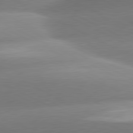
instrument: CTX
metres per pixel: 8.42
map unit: lApd
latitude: 80.6868
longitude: -159.7450
